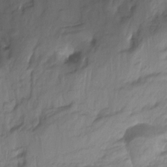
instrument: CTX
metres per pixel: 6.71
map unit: Nhu
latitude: -13.7856
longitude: -63.6883
